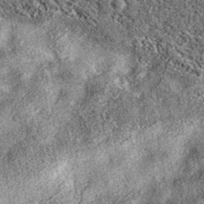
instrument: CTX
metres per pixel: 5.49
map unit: eAb
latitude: 38.3089
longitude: 106.4062
